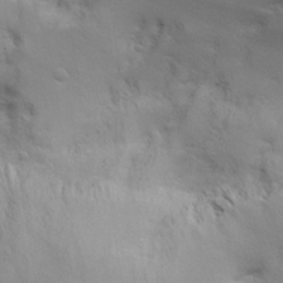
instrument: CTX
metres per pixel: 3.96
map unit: Aa
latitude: 29.8016
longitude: -134.3467
